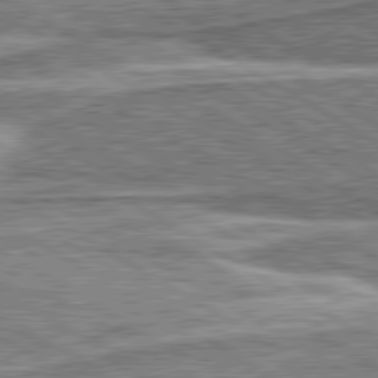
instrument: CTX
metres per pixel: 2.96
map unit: lApd
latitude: 80.3467
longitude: 172.3117
